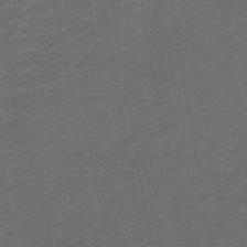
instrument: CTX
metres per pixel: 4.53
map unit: lHb
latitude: -43.8044
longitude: 53.3887
